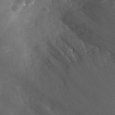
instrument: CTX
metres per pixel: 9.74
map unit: Nhu
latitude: 27.1025
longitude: -56.6112
